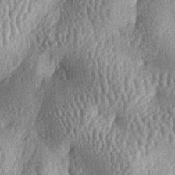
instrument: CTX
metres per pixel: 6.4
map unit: lAa
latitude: -6.6518
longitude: -127.8017
